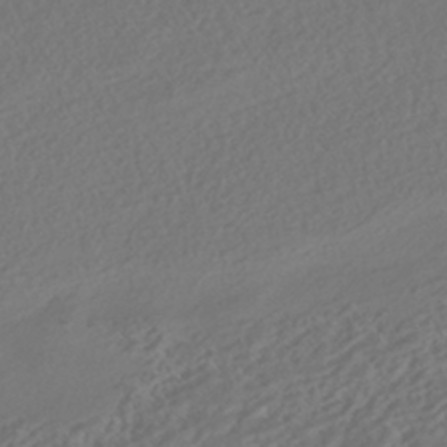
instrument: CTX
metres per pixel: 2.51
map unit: HNhu
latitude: -42.3117
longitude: 106.8030
